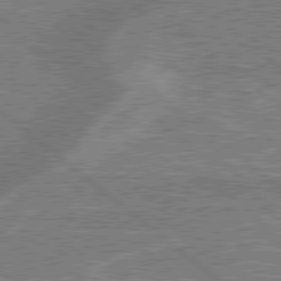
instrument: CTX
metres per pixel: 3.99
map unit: lApd
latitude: 79.1214
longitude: 175.1998
